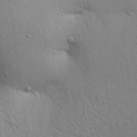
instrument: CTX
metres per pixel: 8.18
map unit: Aa
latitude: 30.3090
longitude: -147.5372
